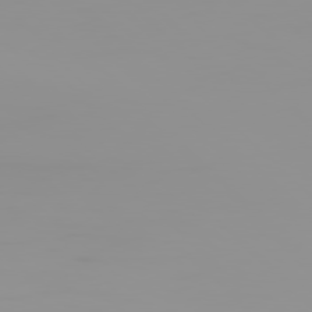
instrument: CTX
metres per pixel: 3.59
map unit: Hpe
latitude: 77.7638
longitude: -141.0269
